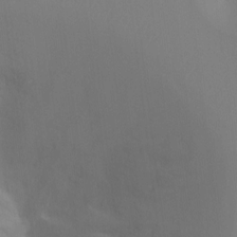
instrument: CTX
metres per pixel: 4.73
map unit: Ht
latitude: -8.2361
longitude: -28.6112
